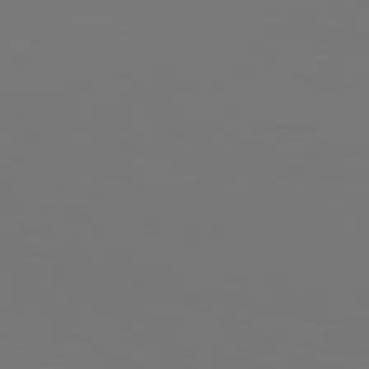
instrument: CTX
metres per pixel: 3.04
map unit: Hpe
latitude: 76.9891
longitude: -136.0255
